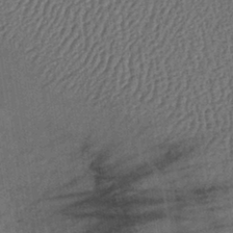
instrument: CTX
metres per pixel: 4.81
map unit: lHb
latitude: -39.6344
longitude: 62.5384
